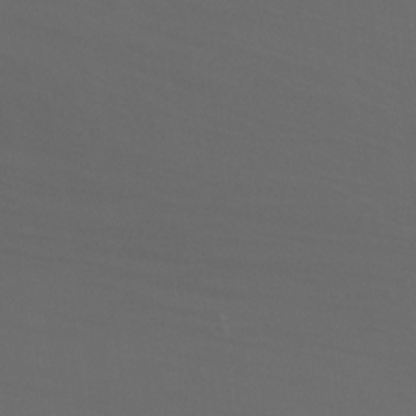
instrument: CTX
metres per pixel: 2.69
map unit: Ht
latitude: -9.7100
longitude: -46.2712
